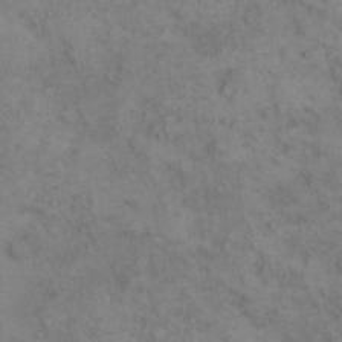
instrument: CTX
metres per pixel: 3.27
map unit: eHh
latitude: 16.9514
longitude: -63.6505
